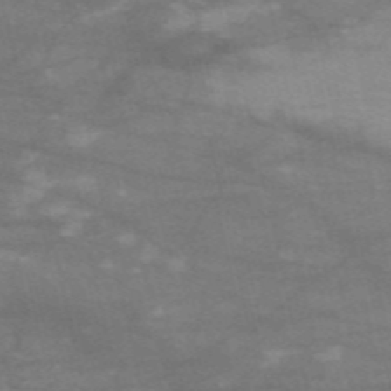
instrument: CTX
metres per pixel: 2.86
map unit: HNb
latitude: -54.6708
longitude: -44.5734
